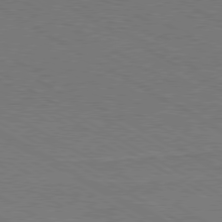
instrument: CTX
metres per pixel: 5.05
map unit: Hpe
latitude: -80.7463
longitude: 19.8989
